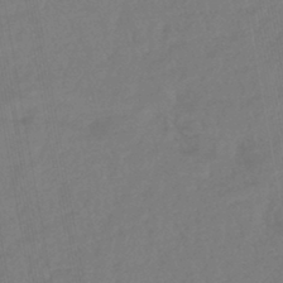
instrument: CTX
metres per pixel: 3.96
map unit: lHb
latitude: -43.0486
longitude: 75.3888
